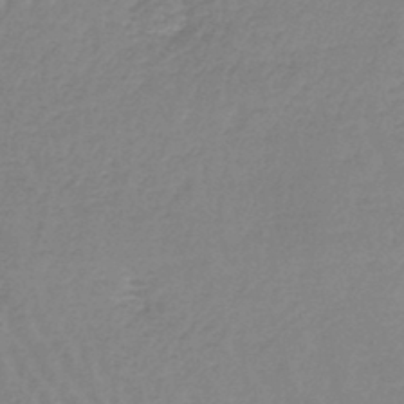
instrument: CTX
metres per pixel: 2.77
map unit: lHb
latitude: -44.0661
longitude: 62.8975
